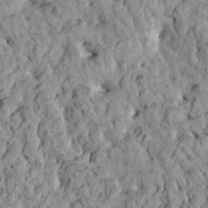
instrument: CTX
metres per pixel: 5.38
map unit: HNhu
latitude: 5.8961
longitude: -1.0836
